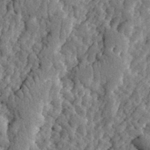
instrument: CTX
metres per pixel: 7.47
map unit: eHh
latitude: 32.9136
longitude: -79.9906
